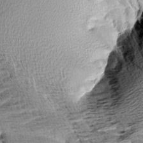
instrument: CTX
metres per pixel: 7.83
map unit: Aa
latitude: 7.5938
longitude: -137.6883
